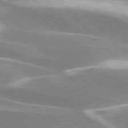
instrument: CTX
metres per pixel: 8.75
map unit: lApd
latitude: 76.2522
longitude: -64.0255
